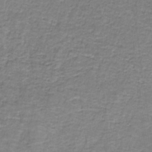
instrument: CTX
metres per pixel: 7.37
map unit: eAb
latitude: -36.8219
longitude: 52.6329
